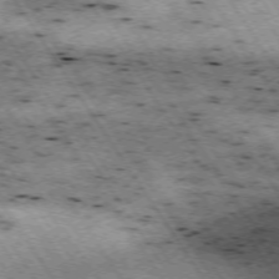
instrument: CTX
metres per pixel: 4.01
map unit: Hpe
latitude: -74.3307
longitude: 3.1431
